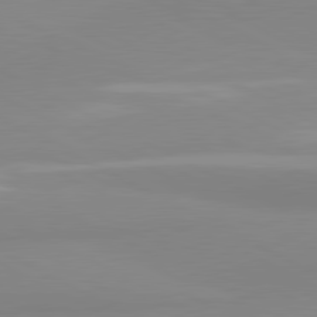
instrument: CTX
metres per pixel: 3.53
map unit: lApd
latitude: 81.0836
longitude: 179.7666
